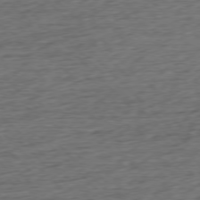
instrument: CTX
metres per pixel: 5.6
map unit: Ap
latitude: -77.8989
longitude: -72.3468
